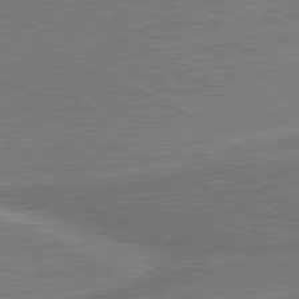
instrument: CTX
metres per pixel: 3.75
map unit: lApd
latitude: 80.8758
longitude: 140.6896
